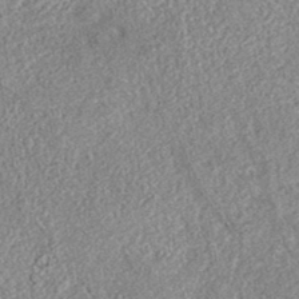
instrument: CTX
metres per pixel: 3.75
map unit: eAb
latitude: 35.8772
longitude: 113.5966
